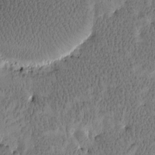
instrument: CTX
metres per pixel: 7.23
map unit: Htu
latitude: -3.7855
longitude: 176.4629
